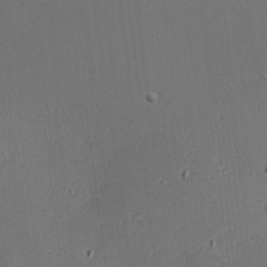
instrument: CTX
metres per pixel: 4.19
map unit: Hve
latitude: 14.1578
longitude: -90.5168
